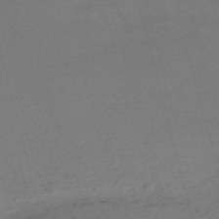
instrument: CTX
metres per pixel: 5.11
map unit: Nve
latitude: -58.7841
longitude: 58.1605
